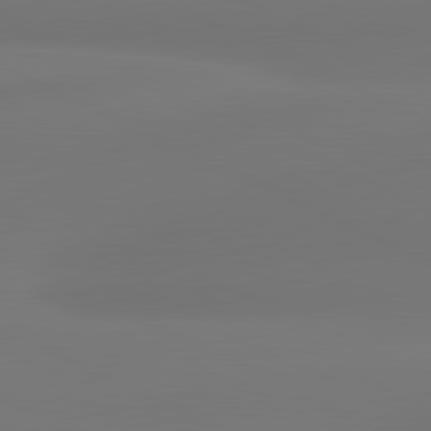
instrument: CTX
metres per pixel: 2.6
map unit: lApd
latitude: 81.1403
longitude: -165.0081
